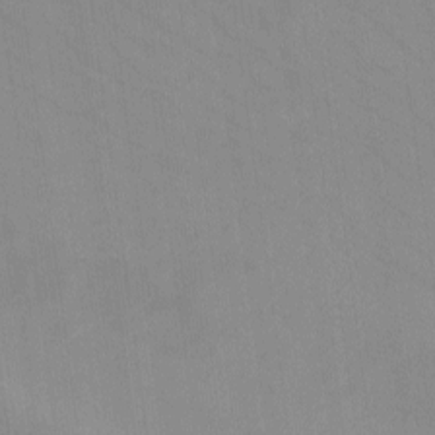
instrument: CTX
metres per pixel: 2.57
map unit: eHh
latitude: -8.6518
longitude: -68.5357
